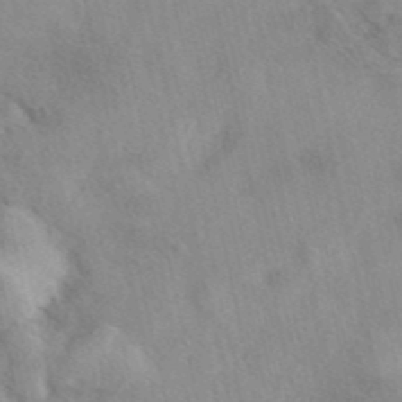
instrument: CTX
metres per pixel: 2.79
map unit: eAb
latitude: 40.3845
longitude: 109.1998
